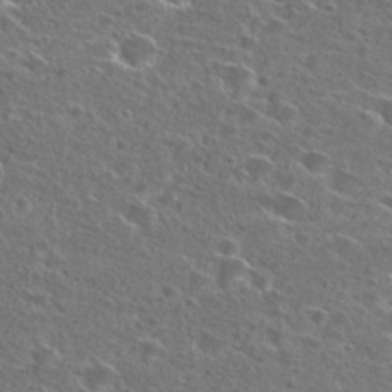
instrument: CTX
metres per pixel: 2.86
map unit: Hto
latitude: 26.5357
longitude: -46.5924
